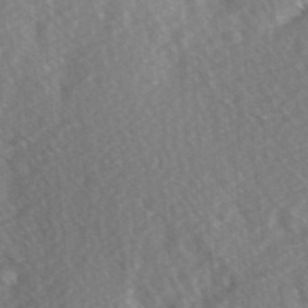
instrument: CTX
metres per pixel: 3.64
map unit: Hve
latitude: 2.8380
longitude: -123.9528
